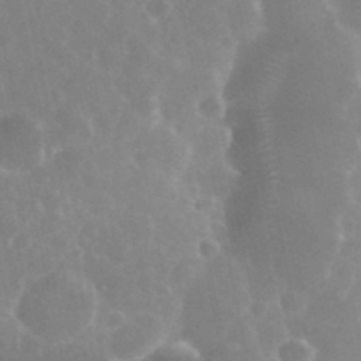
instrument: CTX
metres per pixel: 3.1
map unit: eHh
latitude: 35.4048
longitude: -59.2537
